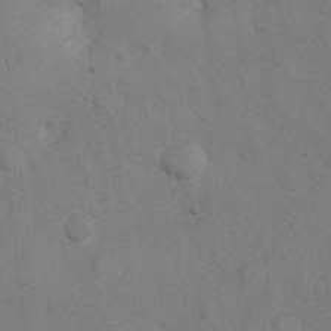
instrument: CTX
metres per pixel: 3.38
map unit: Nhu
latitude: 2.4034
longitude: -16.6301
